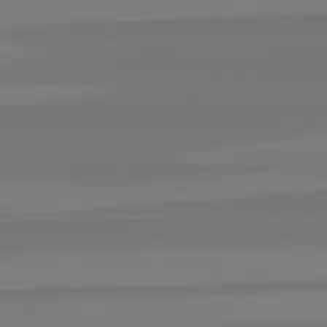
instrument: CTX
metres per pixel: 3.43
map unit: lApd
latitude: 82.8757
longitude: 171.9556
